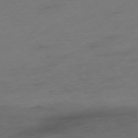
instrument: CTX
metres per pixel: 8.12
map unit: Hpe
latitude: -75.9367
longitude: -12.0444
